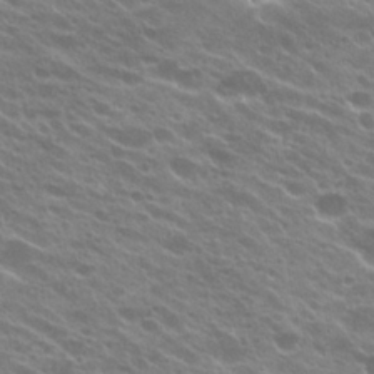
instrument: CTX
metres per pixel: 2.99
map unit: Hto
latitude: 23.8394
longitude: -37.3104
